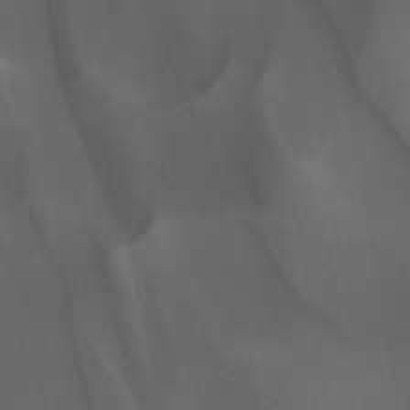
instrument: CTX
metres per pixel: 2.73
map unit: Nhu
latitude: -10.2928
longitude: -69.7638
